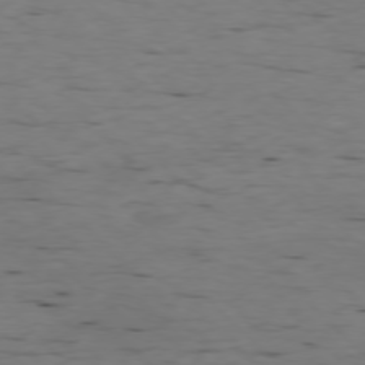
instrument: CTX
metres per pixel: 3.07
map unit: Ap
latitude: -77.1998
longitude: -89.7261
